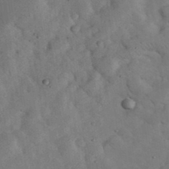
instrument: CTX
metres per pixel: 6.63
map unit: eHh
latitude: 35.7827
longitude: -68.0822
